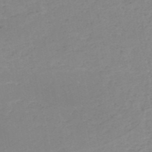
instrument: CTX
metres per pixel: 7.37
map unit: HNb
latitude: -51.2754
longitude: -51.9906
